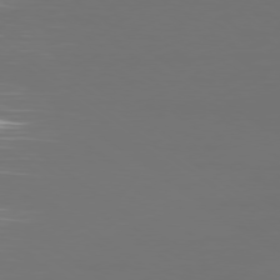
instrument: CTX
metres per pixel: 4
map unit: Ap
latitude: -79.0108
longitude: -93.8205
